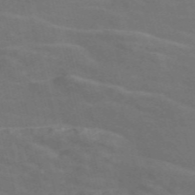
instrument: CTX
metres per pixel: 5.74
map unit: Nve
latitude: -58.7274
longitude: 63.2565
